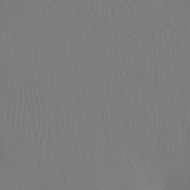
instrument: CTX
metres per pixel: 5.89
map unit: Ht
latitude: -7.3131
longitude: -31.0648
